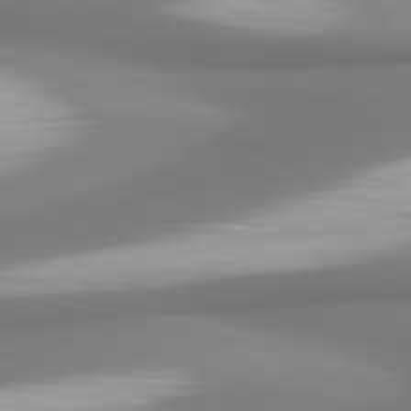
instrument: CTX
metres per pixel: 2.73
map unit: lApd
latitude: 80.6868
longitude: 178.0661
